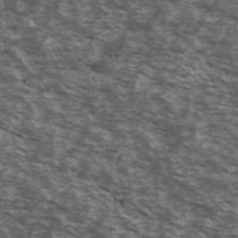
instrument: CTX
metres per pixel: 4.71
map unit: Ave
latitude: 40.4978
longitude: -109.9717
